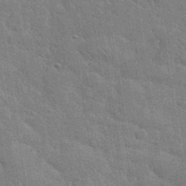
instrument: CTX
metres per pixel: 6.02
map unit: eHh
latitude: 36.2523
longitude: -65.7072
